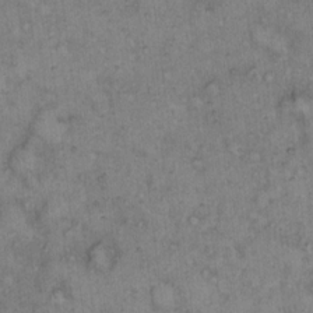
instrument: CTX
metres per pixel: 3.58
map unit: eHh
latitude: 14.4034
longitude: -64.4223
